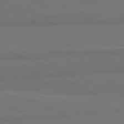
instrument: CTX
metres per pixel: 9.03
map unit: lApd
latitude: 82.0255
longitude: 176.8219
